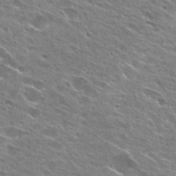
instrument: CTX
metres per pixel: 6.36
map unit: Hto
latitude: 26.8569
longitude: -44.1389
